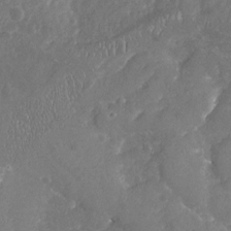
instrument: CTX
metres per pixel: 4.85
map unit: Nhu
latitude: -19.7289
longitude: -57.4993
